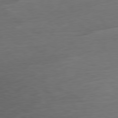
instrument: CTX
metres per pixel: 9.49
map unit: Ap
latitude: -80.1984
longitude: -82.6868
